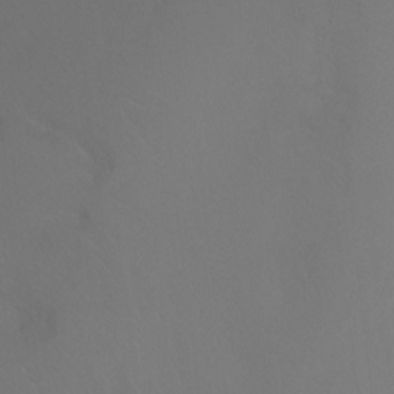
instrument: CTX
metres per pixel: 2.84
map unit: Ht
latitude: -9.4454
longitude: -45.7072
